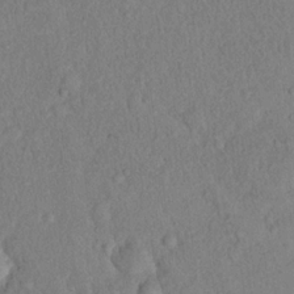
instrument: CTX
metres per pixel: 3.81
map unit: eHh
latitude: 19.3670
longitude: -62.8191
